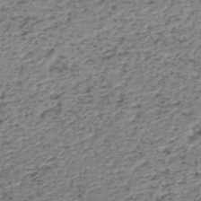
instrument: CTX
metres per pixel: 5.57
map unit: HNhu
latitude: -48.6141
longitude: 30.3684
